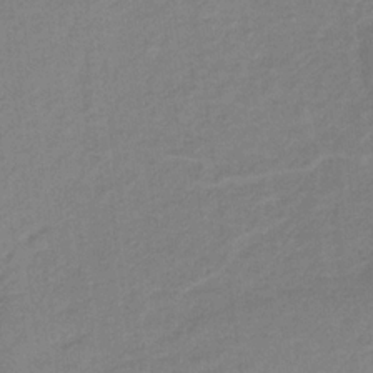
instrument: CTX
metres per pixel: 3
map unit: lHb
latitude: -32.5574
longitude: 64.4629
